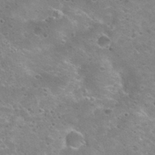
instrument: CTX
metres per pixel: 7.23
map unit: Nhu
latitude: 29.4615
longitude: -49.2348
